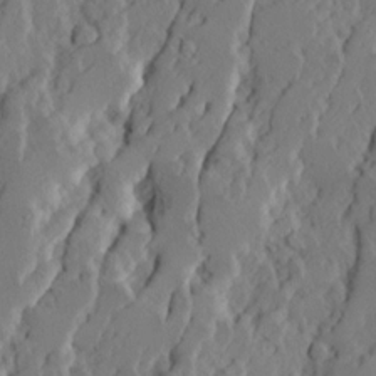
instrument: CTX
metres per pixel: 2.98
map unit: Ave
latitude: 14.8947
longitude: -136.7058
